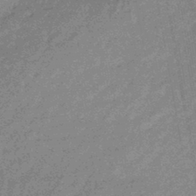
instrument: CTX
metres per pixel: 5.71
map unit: eHb
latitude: -44.2740
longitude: 88.3684
